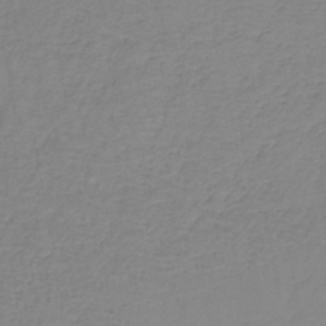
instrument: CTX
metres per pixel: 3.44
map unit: lHb
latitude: -41.3509
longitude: 61.0675
